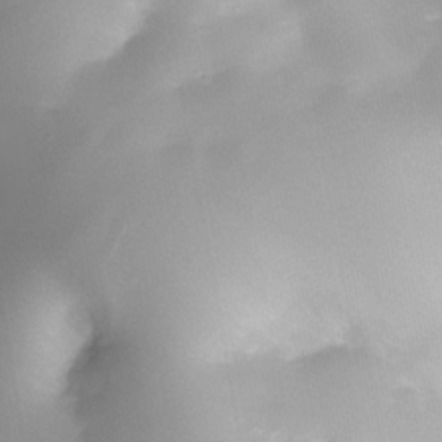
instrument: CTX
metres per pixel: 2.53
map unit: Nhe
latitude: -34.3117
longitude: -144.6490
